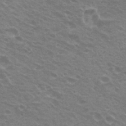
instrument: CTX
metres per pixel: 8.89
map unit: Hto
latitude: 22.3278
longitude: -31.0648
